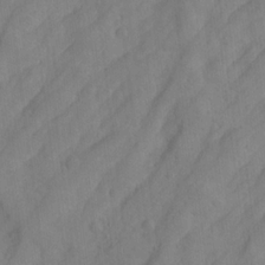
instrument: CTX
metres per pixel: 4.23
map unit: Hto
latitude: -7.9178
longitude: -41.4048
